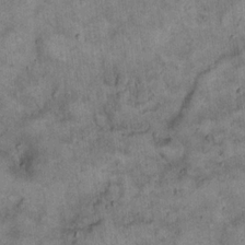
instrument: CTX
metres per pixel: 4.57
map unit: eHh
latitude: 18.8947
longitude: -60.7246
